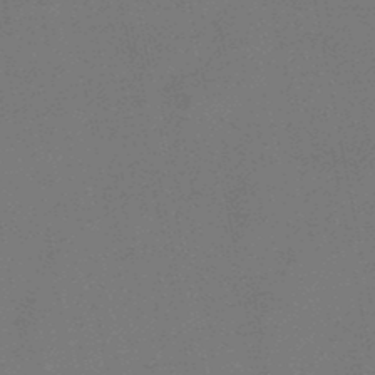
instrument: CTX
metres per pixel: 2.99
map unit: lHb
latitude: -48.5763
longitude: 68.7274
